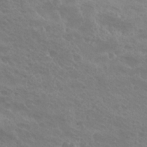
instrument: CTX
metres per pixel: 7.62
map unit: Hto
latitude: 27.4049
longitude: -38.8191
